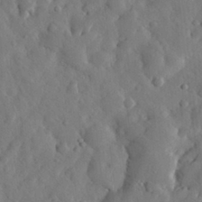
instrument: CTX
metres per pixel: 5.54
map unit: eHh
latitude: 30.1011
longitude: -77.8583
